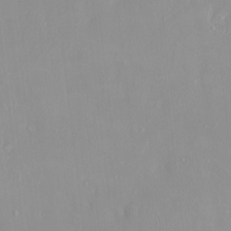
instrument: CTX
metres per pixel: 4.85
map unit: HNhu
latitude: 3.2915
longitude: 7.4643
